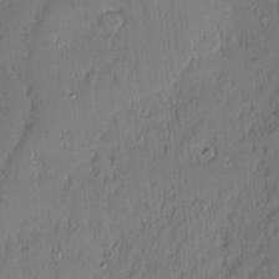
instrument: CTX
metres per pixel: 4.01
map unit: Nhu
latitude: 3.1403
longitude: -76.4223
